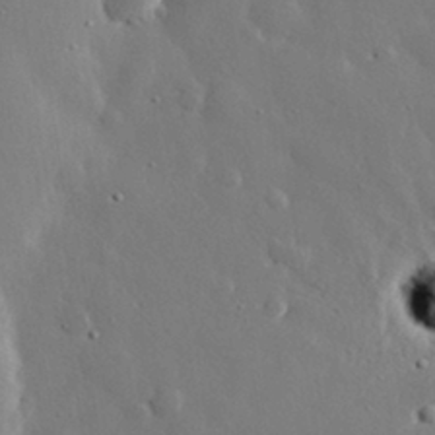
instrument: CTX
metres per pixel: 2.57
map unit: eHh
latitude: 30.1956
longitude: -80.8947
